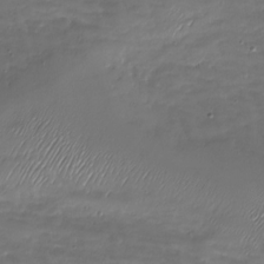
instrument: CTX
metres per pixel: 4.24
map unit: Nhu
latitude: -27.5777
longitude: -59.8583
